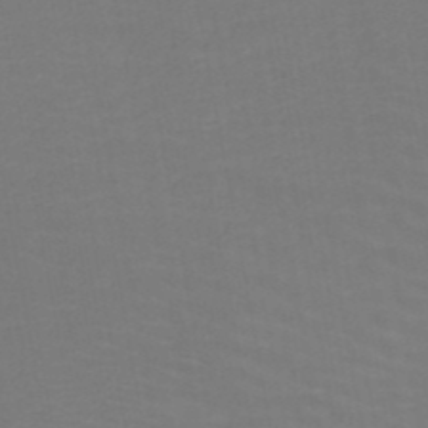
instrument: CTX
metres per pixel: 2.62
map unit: HNb
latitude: -49.1998
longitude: -46.2145
